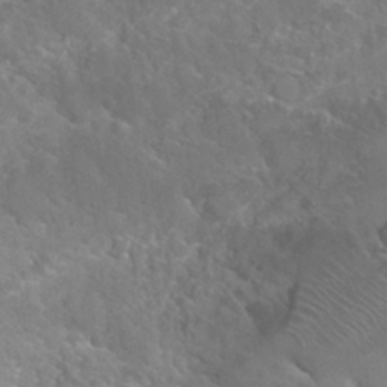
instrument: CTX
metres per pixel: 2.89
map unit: Hto
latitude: 28.4979
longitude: -40.2522
